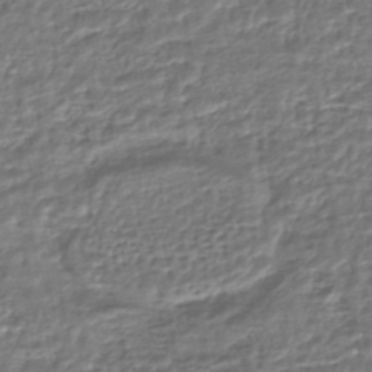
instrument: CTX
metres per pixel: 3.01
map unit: HNhu
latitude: -46.4062
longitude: 103.7100
